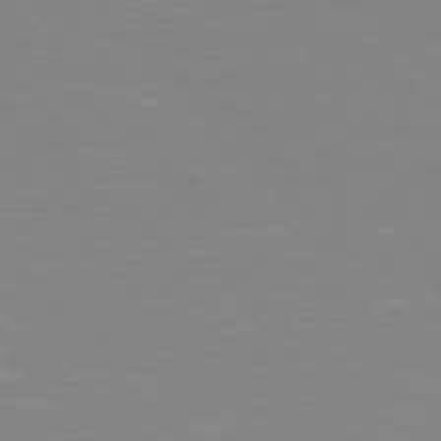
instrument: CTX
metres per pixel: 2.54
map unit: Hpe
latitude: 78.4034
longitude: -148.1767
